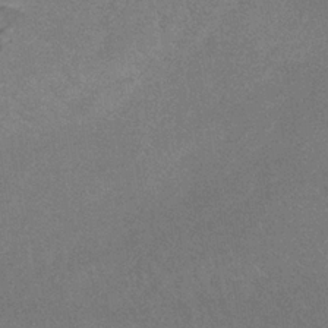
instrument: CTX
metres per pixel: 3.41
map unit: eHb
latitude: -33.2376
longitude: 67.8800
